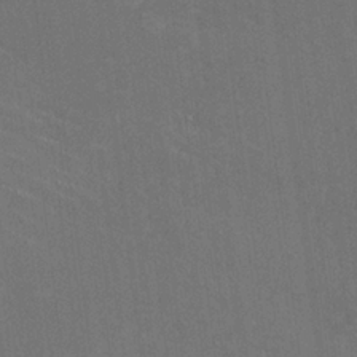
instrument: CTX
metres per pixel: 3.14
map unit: HNhu
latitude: -0.0094
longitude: -2.0633
